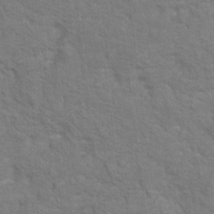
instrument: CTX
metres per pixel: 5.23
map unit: Hto
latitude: 17.1025
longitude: -38.4034
